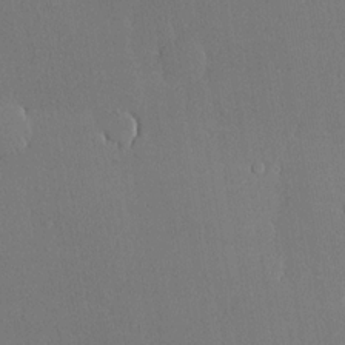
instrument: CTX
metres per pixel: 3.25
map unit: lHvf
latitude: 20.1956
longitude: 145.3888
